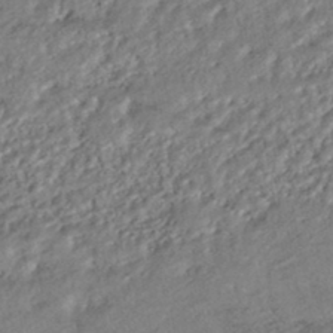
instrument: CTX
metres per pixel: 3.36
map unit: HNhu
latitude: -44.9164
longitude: 104.0472
